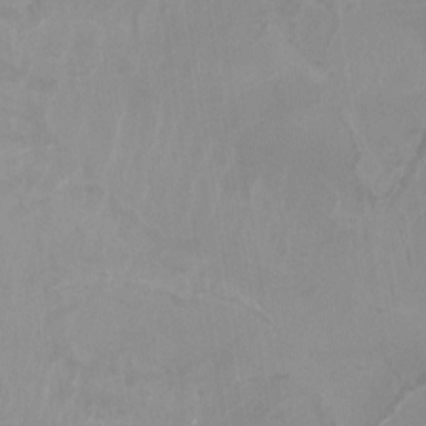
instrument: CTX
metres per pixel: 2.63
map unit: Aa
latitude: -8.4440
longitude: -78.5546
